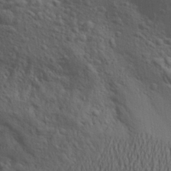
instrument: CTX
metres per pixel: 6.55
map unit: Aa
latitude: 23.6883
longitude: -146.9136
